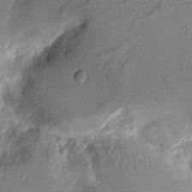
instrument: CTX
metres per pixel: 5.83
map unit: Aa
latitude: 9.8772
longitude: -128.0633
